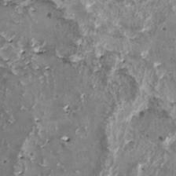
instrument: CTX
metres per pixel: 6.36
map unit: HNhu
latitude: 1.5182
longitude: 5.4265
